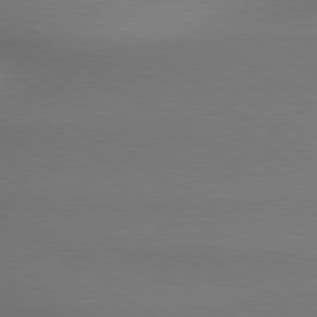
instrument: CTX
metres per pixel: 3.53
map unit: lApd
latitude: 79.4994
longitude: 179.0297
